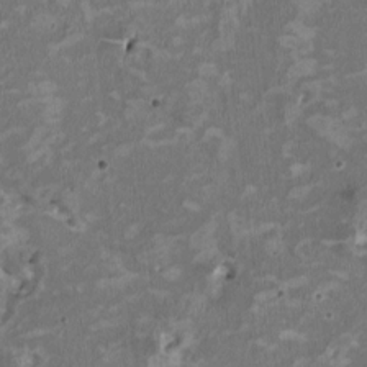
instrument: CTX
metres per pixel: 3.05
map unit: HNhu
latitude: 2.2900
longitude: -3.9150
